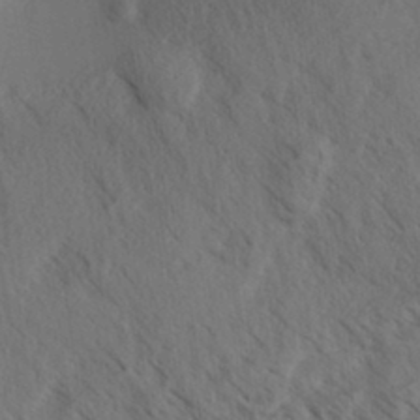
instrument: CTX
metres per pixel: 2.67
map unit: Aa
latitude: 32.2711
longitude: -140.6301
